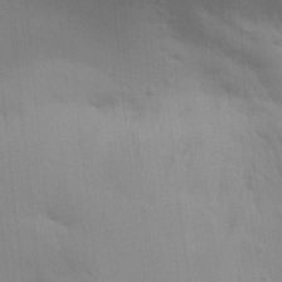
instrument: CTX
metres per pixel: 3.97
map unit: Aa
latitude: 30.6491
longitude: -144.5734
